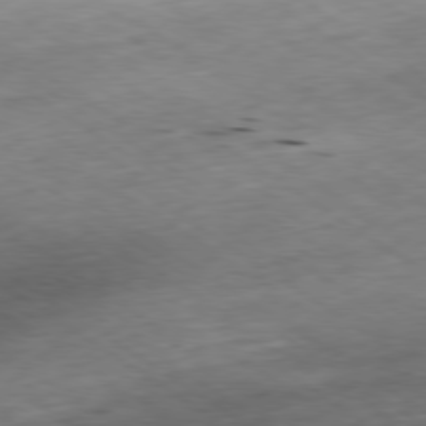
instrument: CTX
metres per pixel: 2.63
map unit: Ap
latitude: -79.8044
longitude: -91.2159
